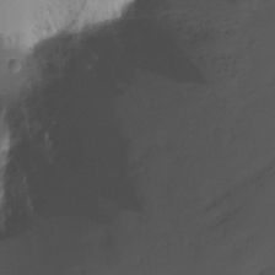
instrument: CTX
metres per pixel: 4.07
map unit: Ht
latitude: -15.9556
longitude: -45.1214
